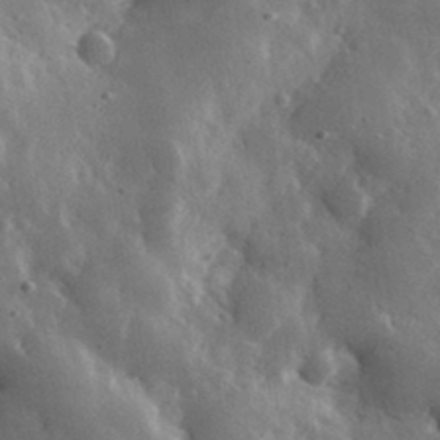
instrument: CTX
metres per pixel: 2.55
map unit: lHvf
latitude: 34.4601
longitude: -88.3279
